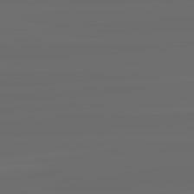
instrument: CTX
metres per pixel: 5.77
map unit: lApd
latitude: 82.3845
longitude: -165.0081
